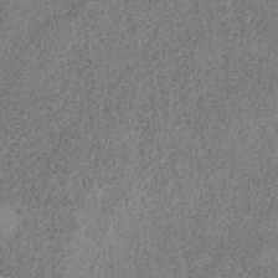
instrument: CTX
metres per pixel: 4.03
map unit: HNb
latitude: -34.0094
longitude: 54.0283
